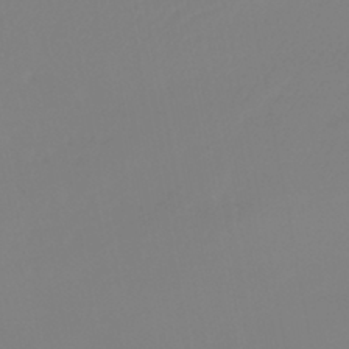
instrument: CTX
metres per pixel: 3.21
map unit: lHb
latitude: -42.4628
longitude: 75.7856
